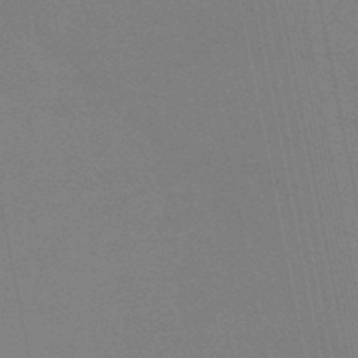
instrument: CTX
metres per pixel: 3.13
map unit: lHb
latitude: -48.0283
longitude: 68.7274
